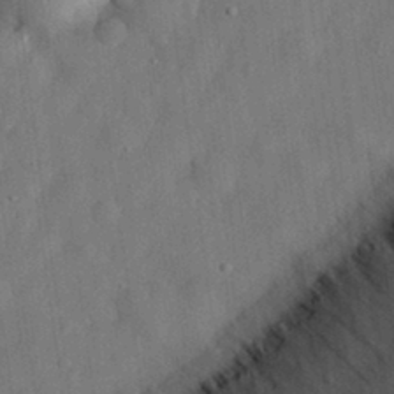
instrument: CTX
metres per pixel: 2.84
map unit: eHh
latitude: 30.3279
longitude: -74.1578
